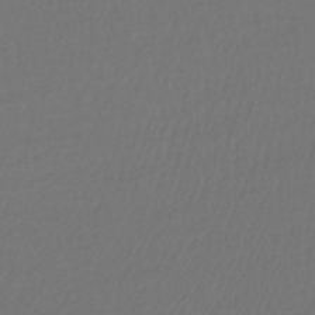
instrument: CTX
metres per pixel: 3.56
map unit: lHb
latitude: -43.4454
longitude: 75.7667
